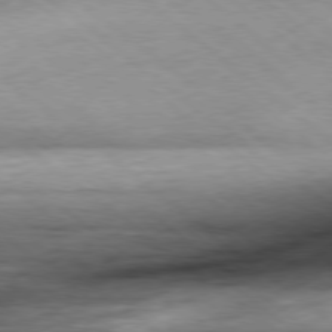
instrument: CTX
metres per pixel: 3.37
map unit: Hpe
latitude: -79.2187
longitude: 10.9731
